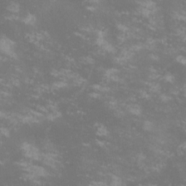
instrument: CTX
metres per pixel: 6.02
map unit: lHvf
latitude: -13.3699
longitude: -99.8205
